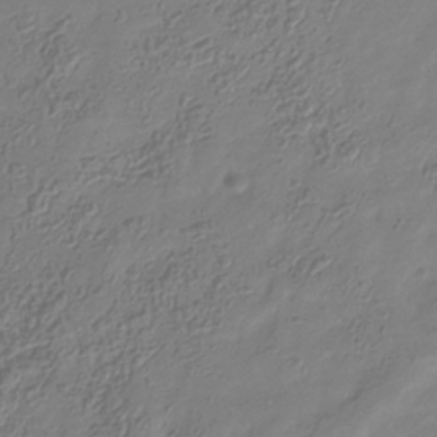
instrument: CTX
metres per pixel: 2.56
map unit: Hve
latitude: -34.4629
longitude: 89.0864
